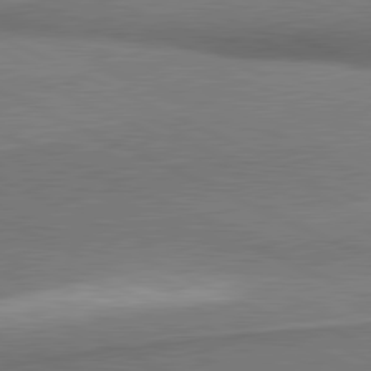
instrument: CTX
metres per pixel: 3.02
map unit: lApd
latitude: 81.3671
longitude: 164.5385
